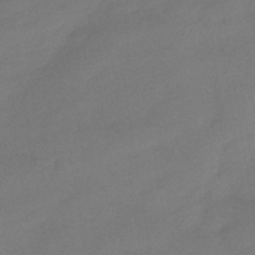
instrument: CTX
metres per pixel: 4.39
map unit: eHb
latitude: -41.5210
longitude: 84.5762
